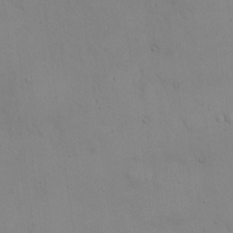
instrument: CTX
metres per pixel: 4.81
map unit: eHh
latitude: 21.1970
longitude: -61.4615
